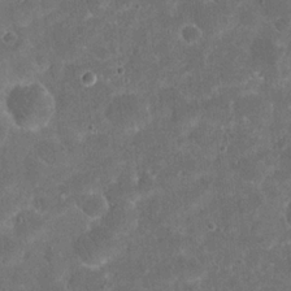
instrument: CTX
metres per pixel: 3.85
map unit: eHh
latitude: 20.0444
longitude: -65.1781
